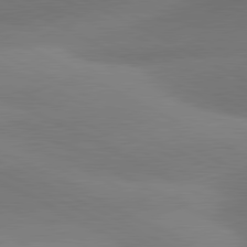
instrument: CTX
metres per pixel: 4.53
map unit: lApd
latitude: 81.0458
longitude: 129.5021
